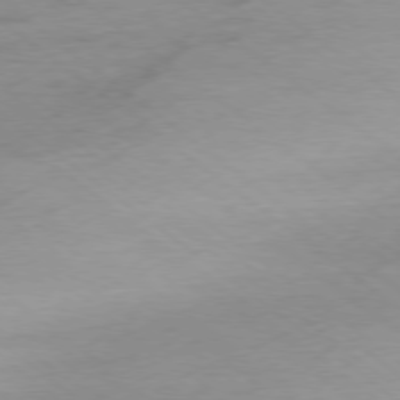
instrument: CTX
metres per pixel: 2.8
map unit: Ap
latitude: -78.5762
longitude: -77.6127
